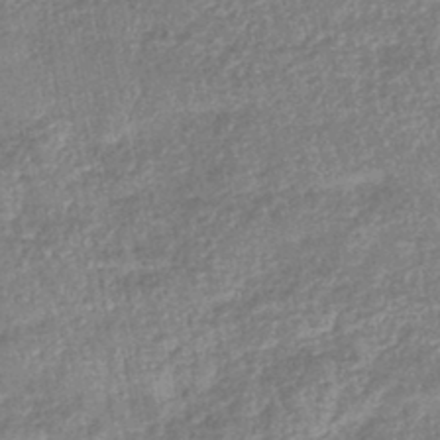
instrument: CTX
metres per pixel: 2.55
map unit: lHb
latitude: -44.4818
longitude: 80.8219
